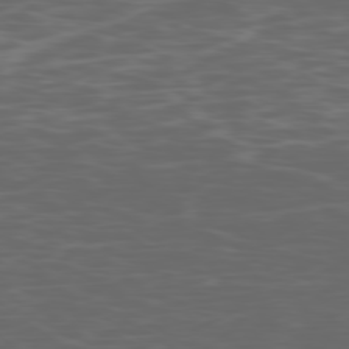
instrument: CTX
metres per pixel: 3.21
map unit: Ap
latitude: -78.8408
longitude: -75.4238
